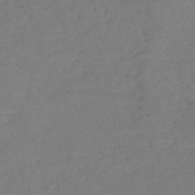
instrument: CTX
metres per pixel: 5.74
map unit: HNb
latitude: -54.7274
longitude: -41.9150
